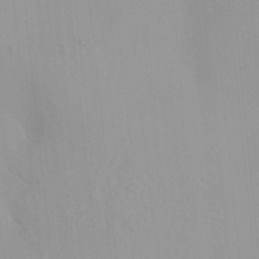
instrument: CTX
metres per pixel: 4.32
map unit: HNhu
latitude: 6.8191
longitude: -1.7827
